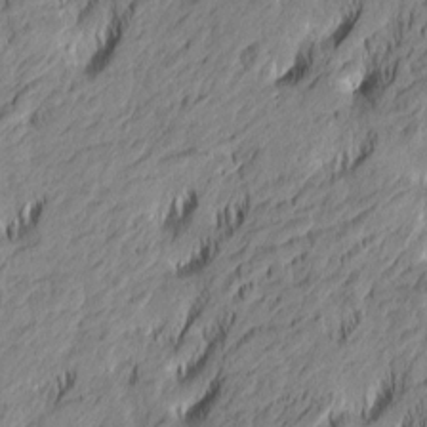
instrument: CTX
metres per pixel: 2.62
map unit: Htu
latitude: -4.9919
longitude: -179.3860
